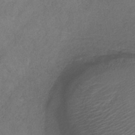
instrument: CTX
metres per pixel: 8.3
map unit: HNb
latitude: -32.2362
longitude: 58.3495
